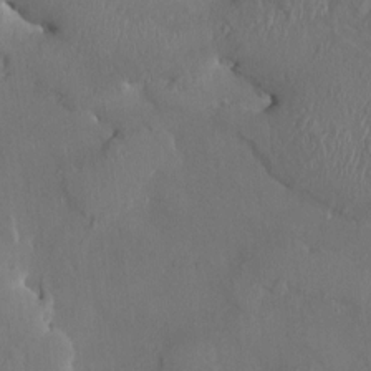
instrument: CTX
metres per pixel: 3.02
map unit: HNhu
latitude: 3.2537
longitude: -6.3845
